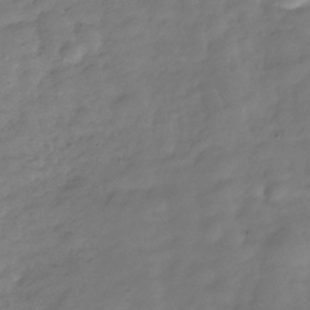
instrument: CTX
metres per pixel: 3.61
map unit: Hve
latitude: -30.3306
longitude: 91.5966
